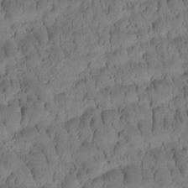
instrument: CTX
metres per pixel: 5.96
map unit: Htu
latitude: -3.0675
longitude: 172.0094
